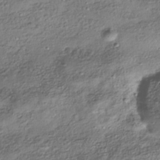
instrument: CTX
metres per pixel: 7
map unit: HNhu
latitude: -40.5763
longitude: 107.5210
